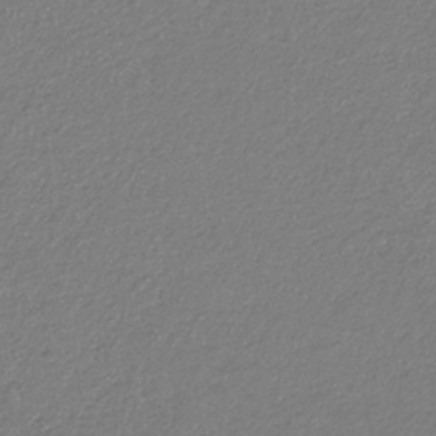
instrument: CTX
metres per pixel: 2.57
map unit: eHb
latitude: -31.3698
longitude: 66.9919
